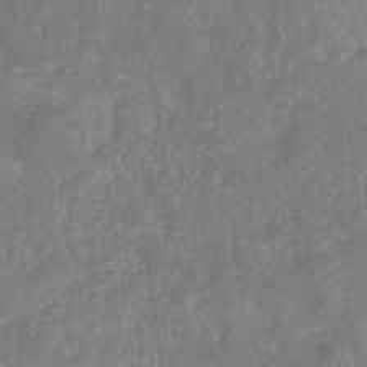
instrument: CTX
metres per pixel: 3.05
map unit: eHb
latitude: -31.3509
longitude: 72.2739
